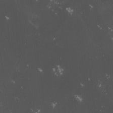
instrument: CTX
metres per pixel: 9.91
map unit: lHvf
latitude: -13.3888
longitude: -101.5560
